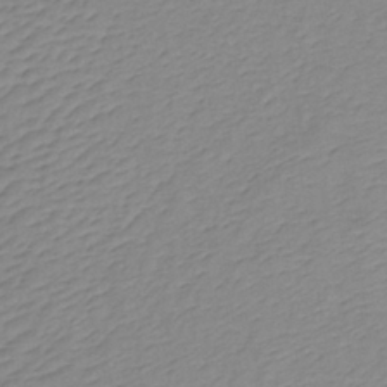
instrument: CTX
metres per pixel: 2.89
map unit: lHb
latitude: -35.6155
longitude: 71.6722
